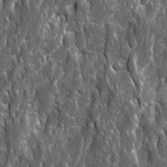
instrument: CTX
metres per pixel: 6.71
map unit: Ave
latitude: 15.7639
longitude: -133.4615
